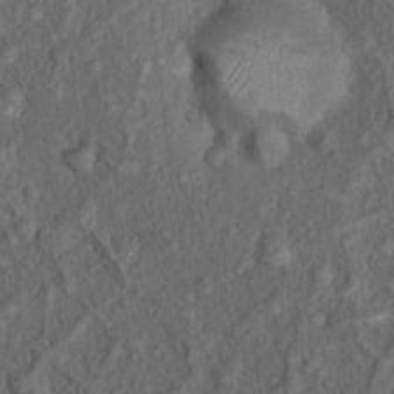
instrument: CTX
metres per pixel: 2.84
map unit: Nhu
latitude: 11.0081
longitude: -26.9325
